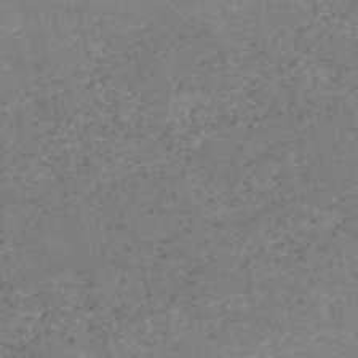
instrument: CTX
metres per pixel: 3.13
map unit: HNb
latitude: -54.4251
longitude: -38.4601
